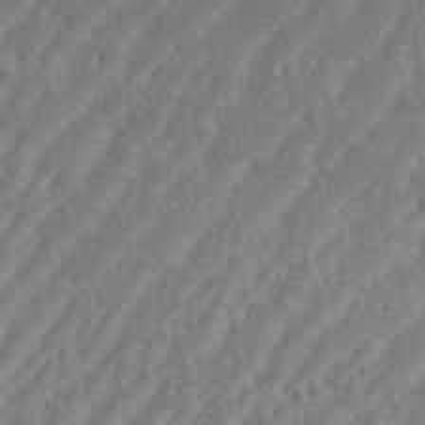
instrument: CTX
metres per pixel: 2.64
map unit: eHh
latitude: 34.8947
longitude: -133.4993
